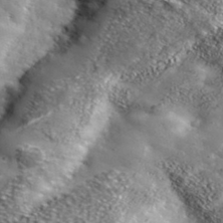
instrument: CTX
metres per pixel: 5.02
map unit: ANa
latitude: 38.9891
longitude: -91.8961
